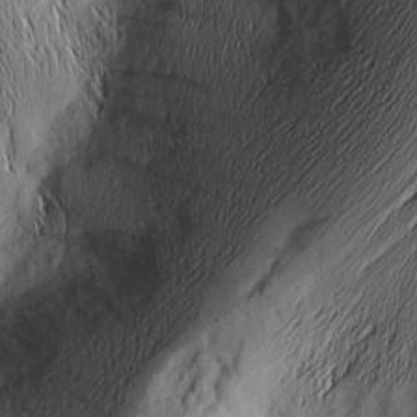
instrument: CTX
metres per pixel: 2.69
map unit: Nhu
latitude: -4.7652
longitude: -152.0255
